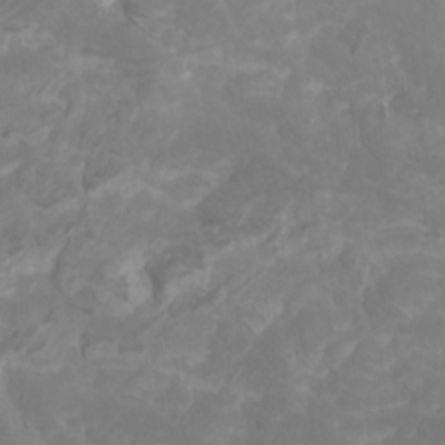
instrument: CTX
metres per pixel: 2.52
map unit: Htu
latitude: -7.3131
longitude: -65.5560
